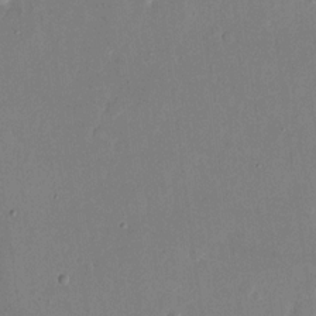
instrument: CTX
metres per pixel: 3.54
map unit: eHh
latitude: 14.6113
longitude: -70.0633
